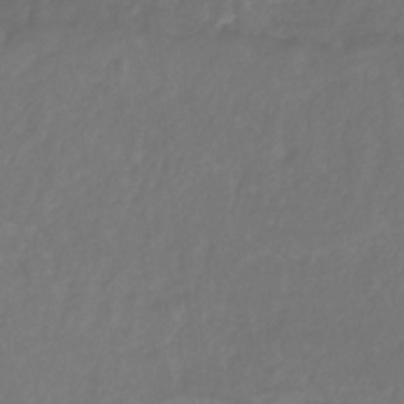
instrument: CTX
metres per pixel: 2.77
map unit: eHb
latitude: -29.9745
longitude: 64.8219
